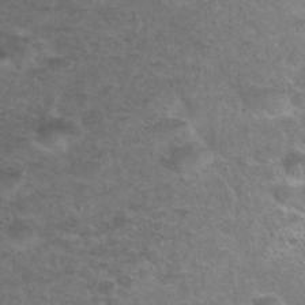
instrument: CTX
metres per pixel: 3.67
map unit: Nhu
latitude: 28.1389
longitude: -49.7450
